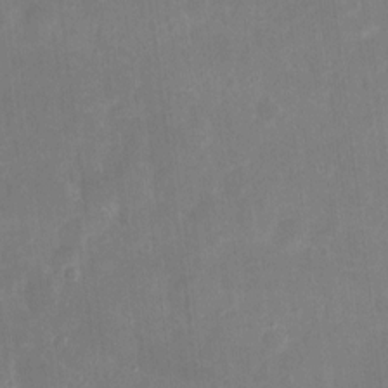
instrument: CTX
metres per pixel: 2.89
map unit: eHh
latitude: 8.1956
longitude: -71.1592
